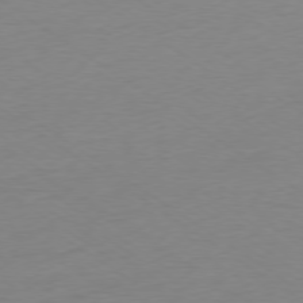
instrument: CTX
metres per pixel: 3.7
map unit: Ap
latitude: -78.2550
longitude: -59.0081
